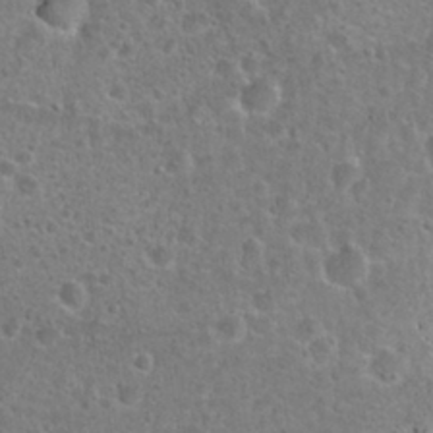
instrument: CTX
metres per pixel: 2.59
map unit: Hto
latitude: 22.2145
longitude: -47.8584
